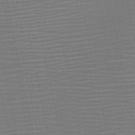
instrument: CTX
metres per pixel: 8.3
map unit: HNb
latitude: -51.8800
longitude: -47.5183
